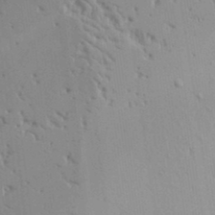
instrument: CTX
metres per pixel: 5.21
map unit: Aa
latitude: 17.9339
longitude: -143.2348
